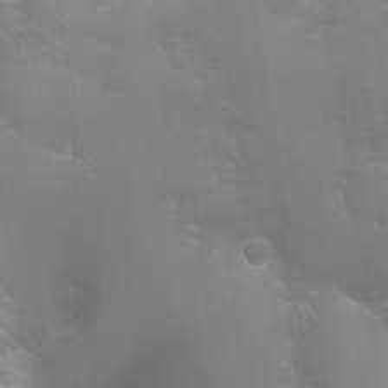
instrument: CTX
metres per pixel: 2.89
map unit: Ht
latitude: -1.1998
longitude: -17.2915
